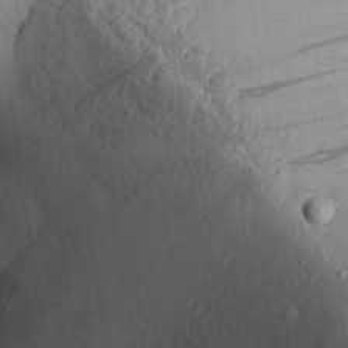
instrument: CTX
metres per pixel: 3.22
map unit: Aa
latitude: 30.2523
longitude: -133.7828
